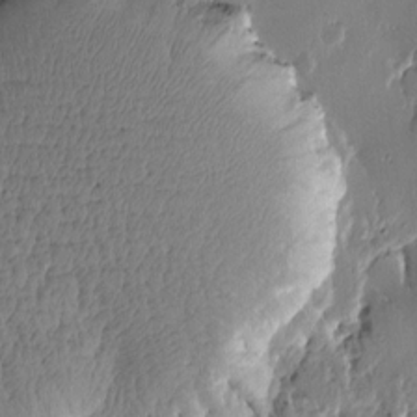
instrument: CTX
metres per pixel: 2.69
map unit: Htu
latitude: -1.6533
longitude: -177.4615
